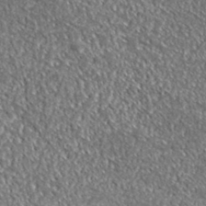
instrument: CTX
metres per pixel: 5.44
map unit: lHvf
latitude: 38.2145
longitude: -88.4412
